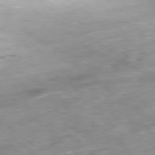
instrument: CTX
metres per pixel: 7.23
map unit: Ap
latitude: -78.9541
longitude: -91.6694
